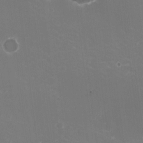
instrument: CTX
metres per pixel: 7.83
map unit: HNhu
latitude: -2.3873
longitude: -3.8205
